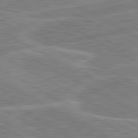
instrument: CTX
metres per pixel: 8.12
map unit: lApd
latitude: 80.9136
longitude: 124.0094
